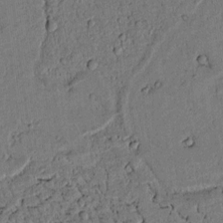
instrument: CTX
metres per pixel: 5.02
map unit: lAvf
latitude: 4.5168
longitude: 168.8030
